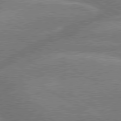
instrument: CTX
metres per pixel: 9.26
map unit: lApd
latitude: 79.8395
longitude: -133.8961
